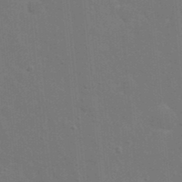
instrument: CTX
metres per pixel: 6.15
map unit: eHh
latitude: 19.9528
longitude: -64.0633
